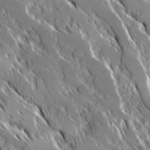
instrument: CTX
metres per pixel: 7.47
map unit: Ave
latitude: 16.8758
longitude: -130.1956
